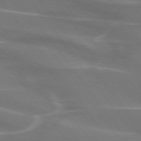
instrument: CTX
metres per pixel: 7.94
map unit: lApd
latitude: 74.5357
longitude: -62.6113
